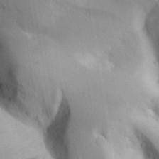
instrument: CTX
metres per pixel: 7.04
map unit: Aa
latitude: 26.4979
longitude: -142.9892
